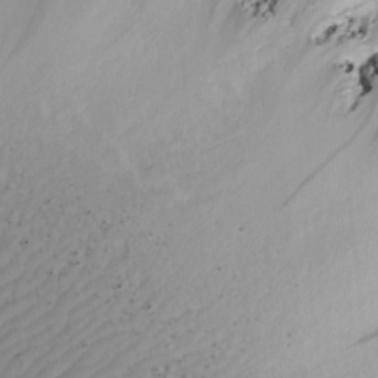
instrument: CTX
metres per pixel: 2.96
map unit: lAvf
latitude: 26.0255
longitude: -111.2915
